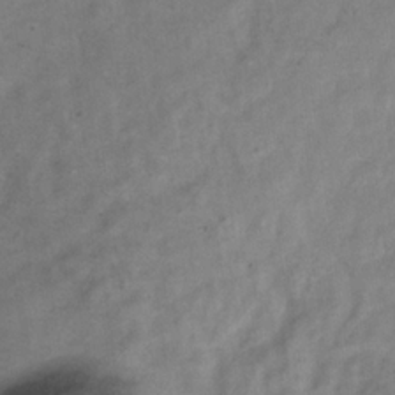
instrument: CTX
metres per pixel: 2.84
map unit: Hve
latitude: -33.5210
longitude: 89.6911
